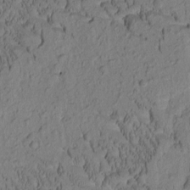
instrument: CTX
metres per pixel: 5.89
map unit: Htu
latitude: -2.4817
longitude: 172.0850
